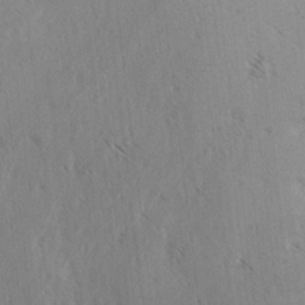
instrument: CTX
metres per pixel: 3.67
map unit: lAvf
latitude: -4.2172
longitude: -114.4601
